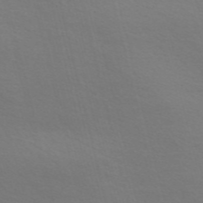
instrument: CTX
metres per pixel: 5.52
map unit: Nve
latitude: -56.9164
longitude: 63.4076
